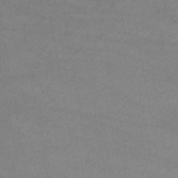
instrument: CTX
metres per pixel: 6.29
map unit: lHb
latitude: -46.4062
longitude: 61.8422
